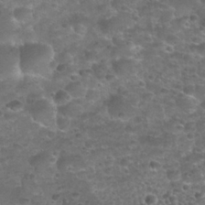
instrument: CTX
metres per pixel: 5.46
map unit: Nhu
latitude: 25.3670
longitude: -52.1767
